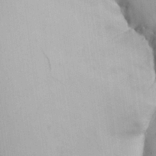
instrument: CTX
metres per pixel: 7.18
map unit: Aa
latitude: 27.0081
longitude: -128.8002
